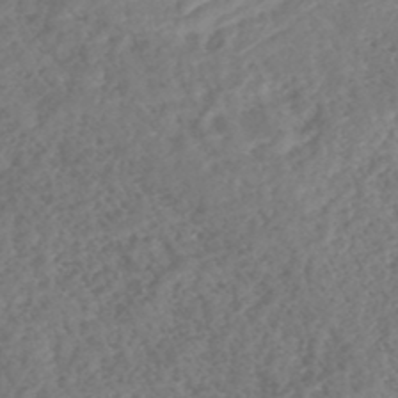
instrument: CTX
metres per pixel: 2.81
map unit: HNhu
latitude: -46.8030
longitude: 29.3510
